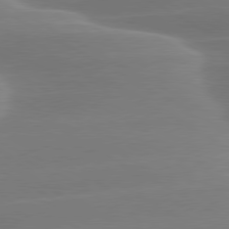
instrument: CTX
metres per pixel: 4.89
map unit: lApd
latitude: 79.3104
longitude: -115.0458
